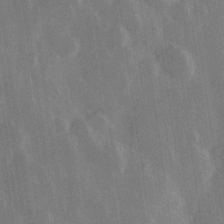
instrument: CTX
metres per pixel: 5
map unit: Hve
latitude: 28.8002
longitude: 147.3887
